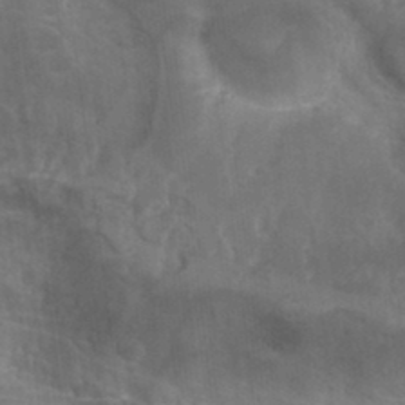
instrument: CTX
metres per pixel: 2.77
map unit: Hto
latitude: 33.3860
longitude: -44.0822
